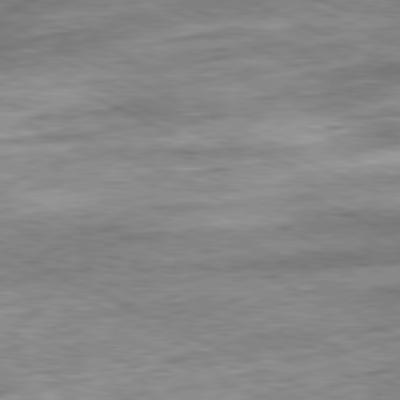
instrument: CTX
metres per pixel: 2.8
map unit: Ap
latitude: -81.2187
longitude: -88.1011
